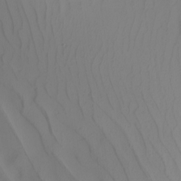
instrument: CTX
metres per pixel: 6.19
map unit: Nhu
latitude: -6.9163
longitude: -94.7247
